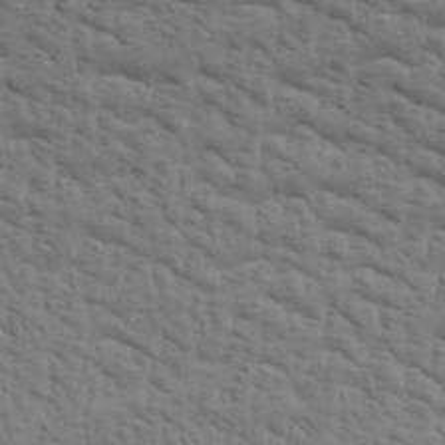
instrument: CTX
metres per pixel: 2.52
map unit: Aa
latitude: 30.2523
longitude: -134.6301
